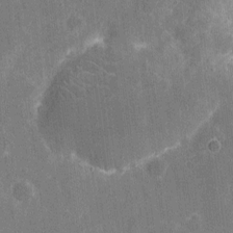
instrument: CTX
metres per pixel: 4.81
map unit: eHh
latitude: 6.1200
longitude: -67.6505
